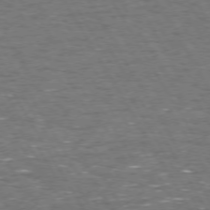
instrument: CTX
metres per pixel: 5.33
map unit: Hpe
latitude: 72.4223
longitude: -123.4048
